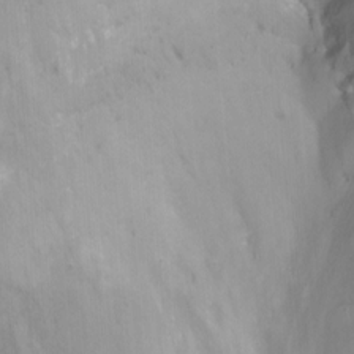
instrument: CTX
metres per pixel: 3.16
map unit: Nhu
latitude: -15.6344
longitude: -51.8016
